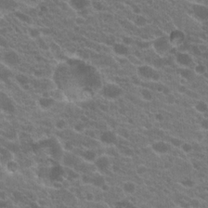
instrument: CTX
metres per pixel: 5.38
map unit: Hto
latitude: 20.4412
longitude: -35.3670
